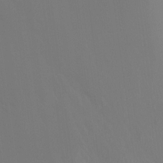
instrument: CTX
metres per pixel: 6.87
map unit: Ht
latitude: -15.8423
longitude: -49.8205
